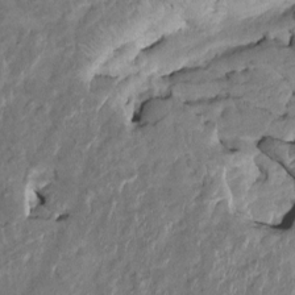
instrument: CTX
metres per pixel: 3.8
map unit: HNhu
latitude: 7.1403
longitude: -3.7071
